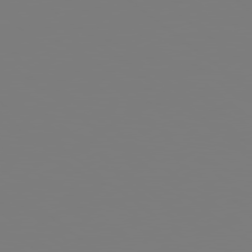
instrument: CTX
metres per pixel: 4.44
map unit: Hpe
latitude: 78.5357
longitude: 173.5966
